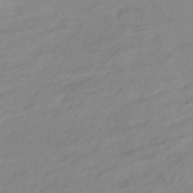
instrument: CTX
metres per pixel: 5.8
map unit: eHb
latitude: -45.8422
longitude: 84.4062
